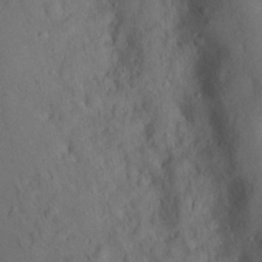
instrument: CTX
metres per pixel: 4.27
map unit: Nhu
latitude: 14.7436
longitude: -36.3845
